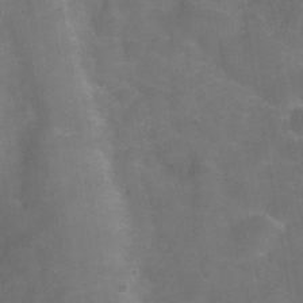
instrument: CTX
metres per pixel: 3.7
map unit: Hve
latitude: -31.0486
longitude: 95.3320
